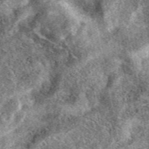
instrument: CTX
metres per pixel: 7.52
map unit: eAb
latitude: 39.4426
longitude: 109.7667
